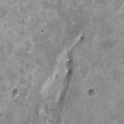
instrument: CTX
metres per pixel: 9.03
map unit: HNhu
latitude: 3.2537
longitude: -3.8961
